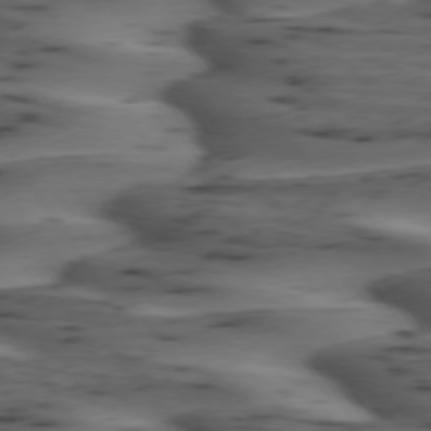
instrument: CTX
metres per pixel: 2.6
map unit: lApd
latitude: 74.8569
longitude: -70.3278
